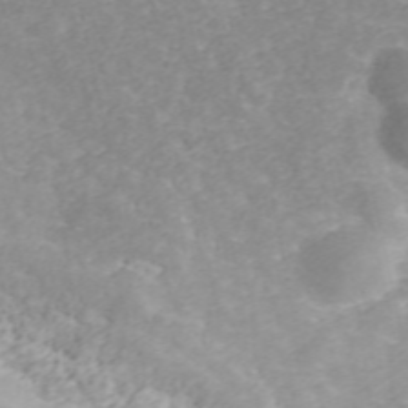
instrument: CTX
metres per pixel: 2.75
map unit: ANa
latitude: 40.7435
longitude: 34.1417
